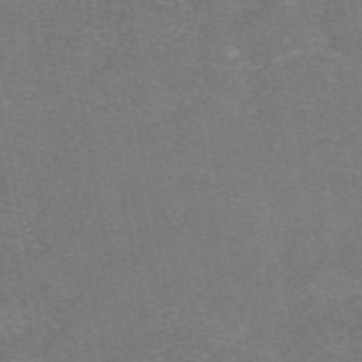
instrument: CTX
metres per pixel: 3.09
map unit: eAb
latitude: 47.7450
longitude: 104.1983
